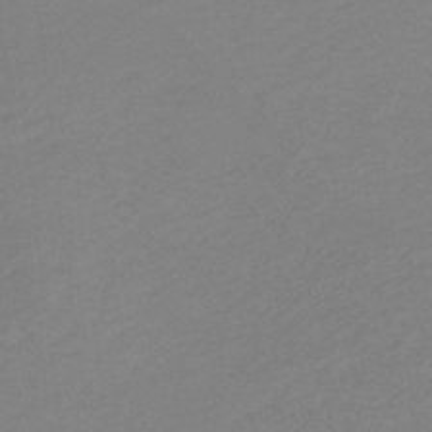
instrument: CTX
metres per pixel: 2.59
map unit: HNb
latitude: -33.0865
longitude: 61.1620
